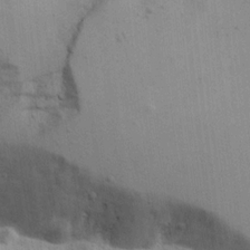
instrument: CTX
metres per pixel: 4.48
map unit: lAvf
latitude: 15.9717
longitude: -127.0081
